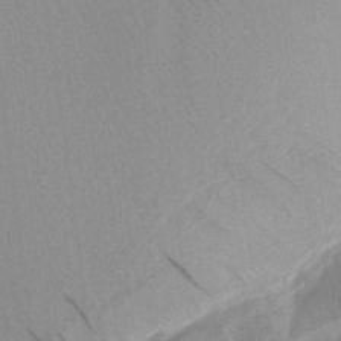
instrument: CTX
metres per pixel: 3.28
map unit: Aa
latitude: 18.1955
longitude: -144.3278
